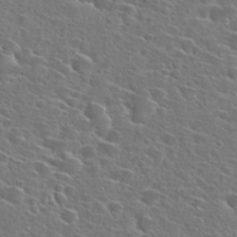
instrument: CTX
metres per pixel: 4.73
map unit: Hto
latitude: 26.9136
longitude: -46.8758
